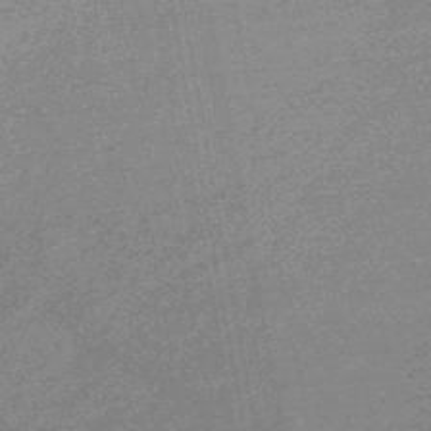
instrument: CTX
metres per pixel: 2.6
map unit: lHb
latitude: -48.1795
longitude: 82.7085
